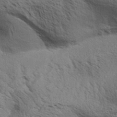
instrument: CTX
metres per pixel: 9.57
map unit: Aa
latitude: 31.9151
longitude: -140.2333
